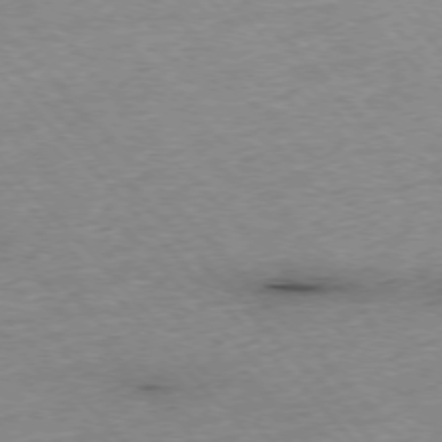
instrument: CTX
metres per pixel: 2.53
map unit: Ap
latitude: -76.1417
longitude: -87.6883
